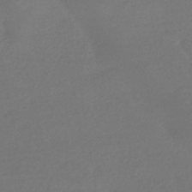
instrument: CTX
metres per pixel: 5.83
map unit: HNhu
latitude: -42.6896
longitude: 96.0850
